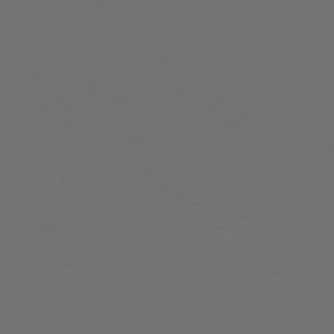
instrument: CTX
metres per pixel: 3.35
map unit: Hpe
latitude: 75.3482
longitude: -129.0647
